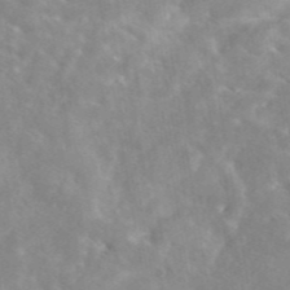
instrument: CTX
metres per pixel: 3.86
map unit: eAb
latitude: 45.2159
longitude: 126.3873
